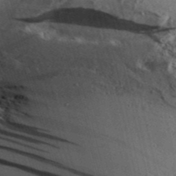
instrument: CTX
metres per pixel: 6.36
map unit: Aa
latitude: 30.7813
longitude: -137.1215
